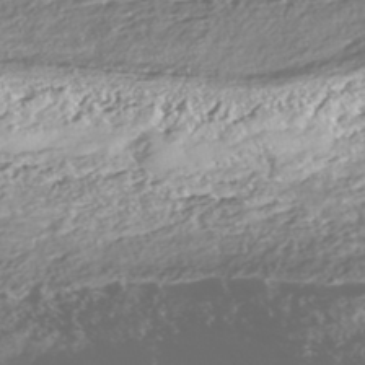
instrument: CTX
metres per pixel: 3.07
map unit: Nhe
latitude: -47.4265
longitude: -172.7813
